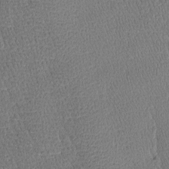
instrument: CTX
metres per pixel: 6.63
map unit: Htu
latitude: -3.5966
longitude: 176.4062
